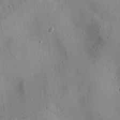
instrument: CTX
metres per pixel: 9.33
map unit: Aa
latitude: 24.9135
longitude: -143.1592
